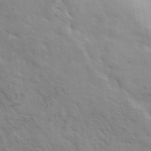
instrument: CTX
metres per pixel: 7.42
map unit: Ave
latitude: 37.0459
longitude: -111.2348
